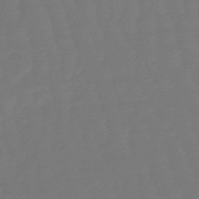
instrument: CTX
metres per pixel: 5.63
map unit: eHb
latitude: -50.3873
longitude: 77.7289
